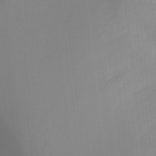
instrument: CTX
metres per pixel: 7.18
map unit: Ht
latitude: -10.1039
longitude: -29.1592
